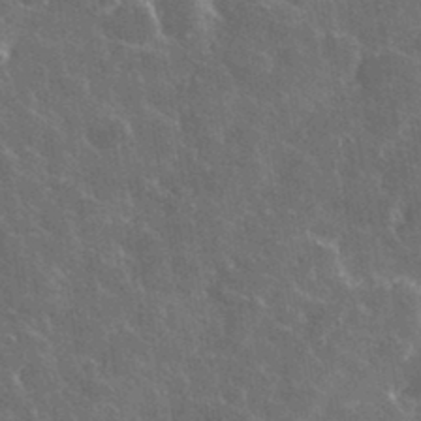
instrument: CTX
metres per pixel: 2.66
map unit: lHvf
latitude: 35.8016
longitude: -92.3467
